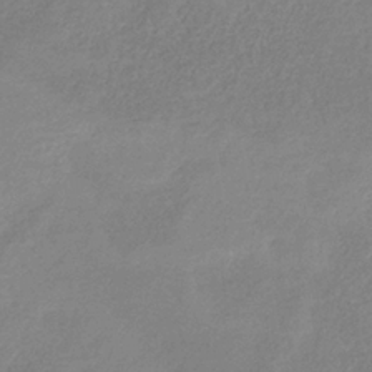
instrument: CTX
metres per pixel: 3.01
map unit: HNb
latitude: -33.5210
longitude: 55.5588
